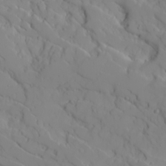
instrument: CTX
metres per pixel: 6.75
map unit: Ave
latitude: 16.4790
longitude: -129.0836
